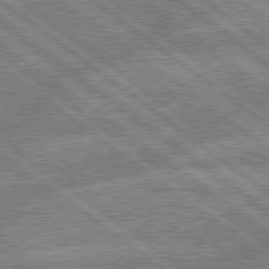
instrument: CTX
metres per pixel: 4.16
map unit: lApd
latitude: 79.4805
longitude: -160.2333
